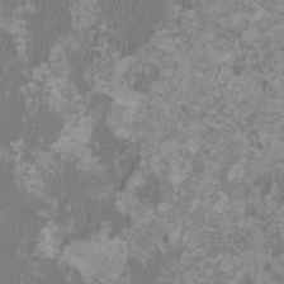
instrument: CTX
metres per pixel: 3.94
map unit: HNhu
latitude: 1.6505
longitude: -1.9528
